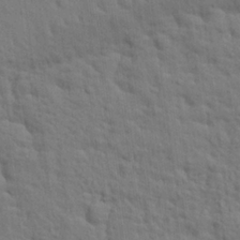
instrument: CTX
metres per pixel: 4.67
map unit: eHh
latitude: 25.1781
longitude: -79.5560
